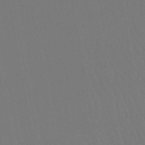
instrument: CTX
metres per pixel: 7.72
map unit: lHb
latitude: -45.4454
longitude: 77.5210
